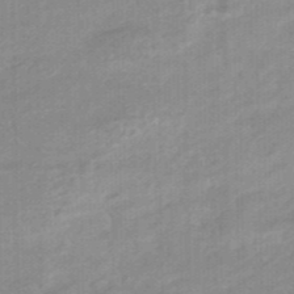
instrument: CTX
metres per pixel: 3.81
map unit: HNhu
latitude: -47.1620
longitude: 89.5210
